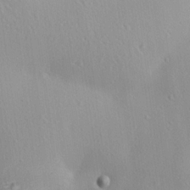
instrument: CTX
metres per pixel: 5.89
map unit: Aa
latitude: 12.4223
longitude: -143.2348
